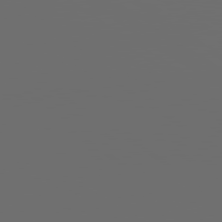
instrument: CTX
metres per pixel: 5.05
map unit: lApd
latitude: 79.8017
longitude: 164.3684
